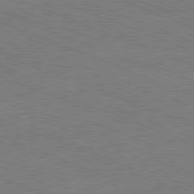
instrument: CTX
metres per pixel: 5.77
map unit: Ap
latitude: -81.1620
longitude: -75.2537
